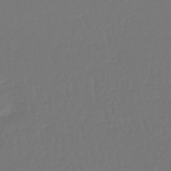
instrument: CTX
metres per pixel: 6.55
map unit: lHb
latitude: -47.3698
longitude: 62.6896
